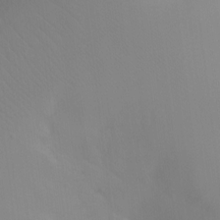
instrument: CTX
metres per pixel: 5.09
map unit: Hto
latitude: -11.9178
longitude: -39.5371
